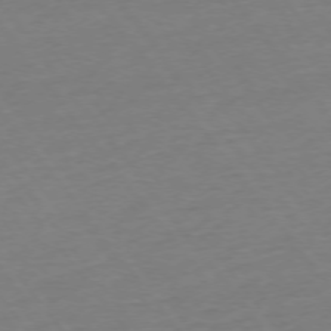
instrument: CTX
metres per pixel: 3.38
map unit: Ap
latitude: -75.1054
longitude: -80.2522
